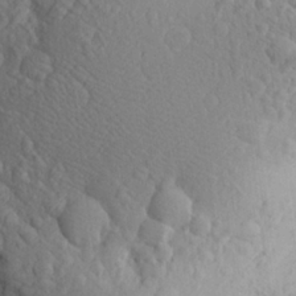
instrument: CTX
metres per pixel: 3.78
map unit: Aa
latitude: 23.9717
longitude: -146.3468
